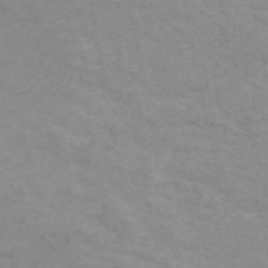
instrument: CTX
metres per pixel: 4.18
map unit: ANa
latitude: 46.5735
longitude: 25.7100
